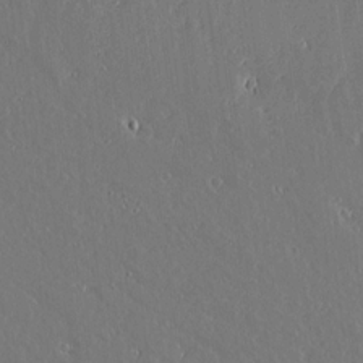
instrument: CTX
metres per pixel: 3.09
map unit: lAvf
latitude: 17.1025
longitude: -126.6113
